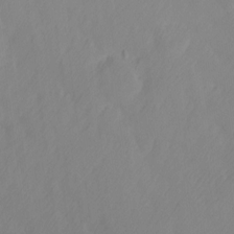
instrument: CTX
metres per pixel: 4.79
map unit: Ave
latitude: 13.3104
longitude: -105.7450
